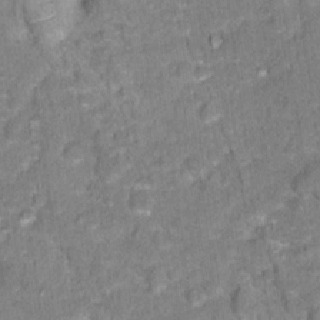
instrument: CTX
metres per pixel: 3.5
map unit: Hto
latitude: 17.3293
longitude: -36.5735
